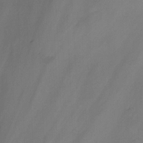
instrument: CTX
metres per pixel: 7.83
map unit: Nhu
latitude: -13.3510
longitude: -64.8758
